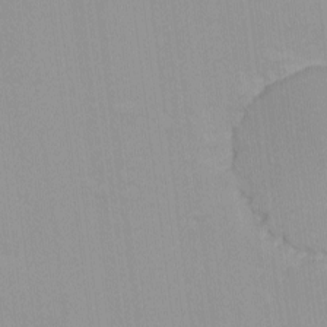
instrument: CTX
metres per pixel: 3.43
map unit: lHvf
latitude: -12.6330
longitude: -104.4979
